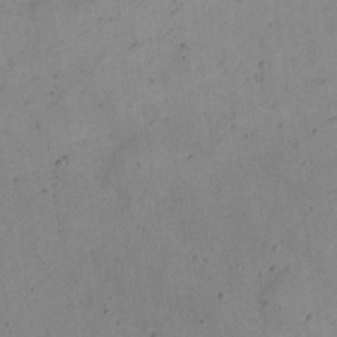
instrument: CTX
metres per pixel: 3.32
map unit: eHh
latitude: 22.1011
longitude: -66.0255
